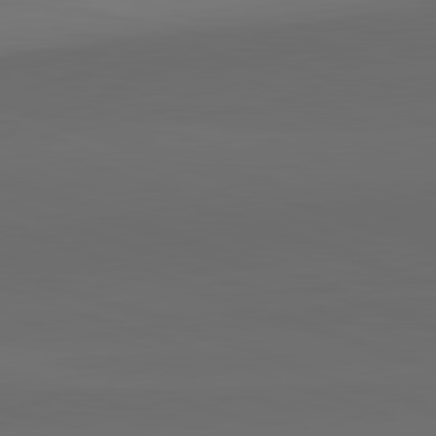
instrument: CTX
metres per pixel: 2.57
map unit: lApd
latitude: 82.2144
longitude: 134.1417
